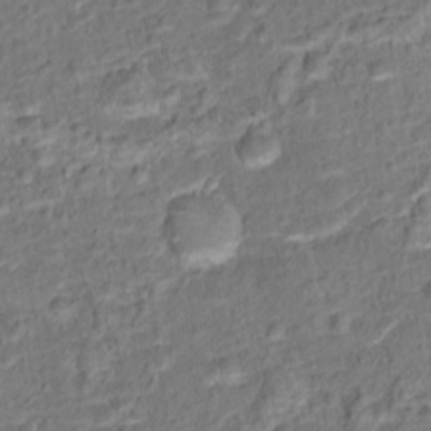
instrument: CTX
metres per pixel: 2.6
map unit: Hto
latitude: 15.0459
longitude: -39.1781
